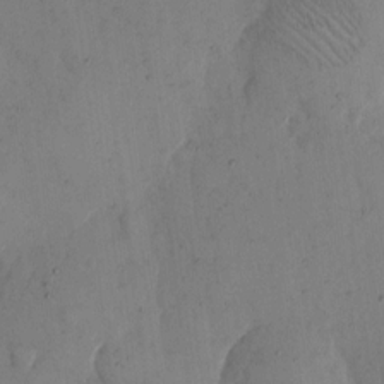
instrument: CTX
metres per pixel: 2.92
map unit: eHh
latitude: 13.0081
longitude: -61.8961
